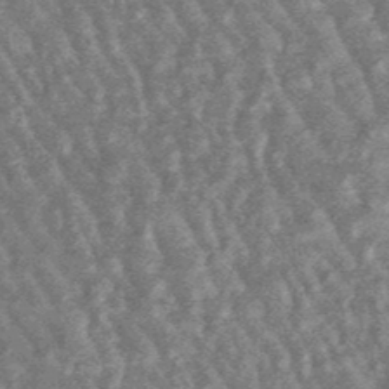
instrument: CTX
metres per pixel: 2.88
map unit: lHb
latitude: -48.1795
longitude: 79.5210
